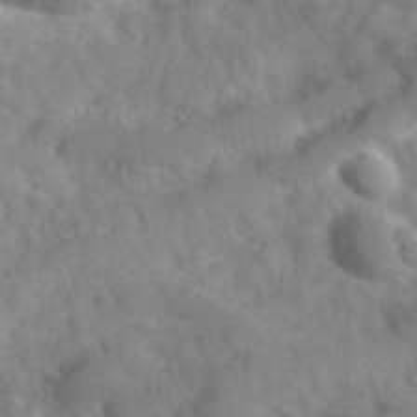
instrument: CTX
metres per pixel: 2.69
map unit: Hve
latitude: 31.8395
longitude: 151.5399
